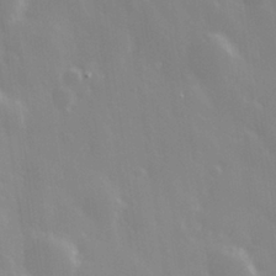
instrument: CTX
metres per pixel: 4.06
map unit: Hve
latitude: 28.0633
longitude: 146.6140
